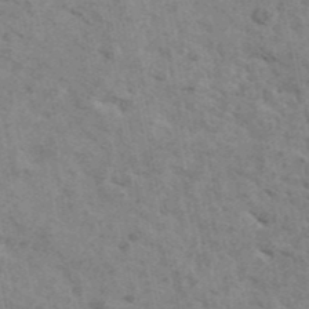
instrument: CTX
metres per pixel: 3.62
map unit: Ave
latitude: 41.9150
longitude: -108.3656
